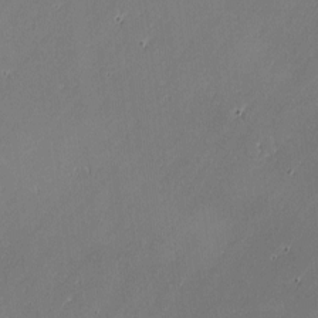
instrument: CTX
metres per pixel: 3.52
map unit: lAvf
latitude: -1.5022
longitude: -106.6679
